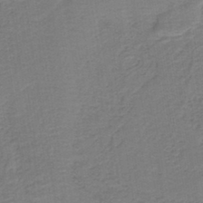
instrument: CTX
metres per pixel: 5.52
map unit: lHb
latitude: -42.6896
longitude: 53.3887
